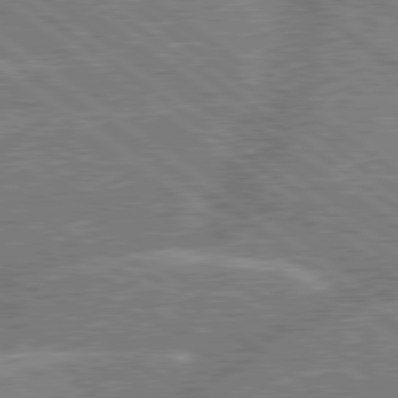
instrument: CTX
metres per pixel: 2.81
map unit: lApd
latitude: 79.5560
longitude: -144.3089
